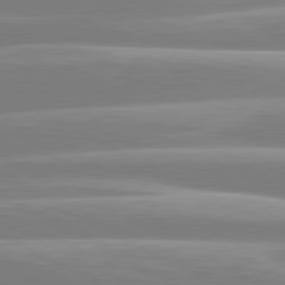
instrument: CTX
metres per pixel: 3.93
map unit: lApd
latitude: 80.7624
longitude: -130.1578
